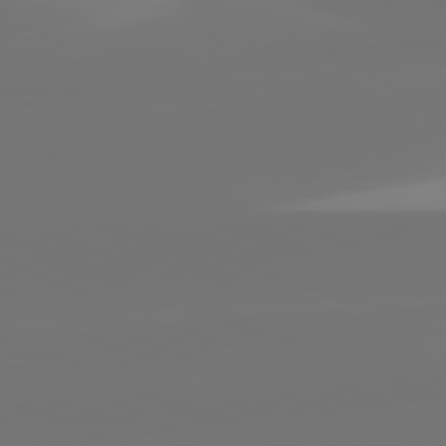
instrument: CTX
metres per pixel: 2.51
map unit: lApd
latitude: 82.0633
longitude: -150.5734
